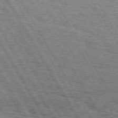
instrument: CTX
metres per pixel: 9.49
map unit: Hpe
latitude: 73.0648
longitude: -125.8583
